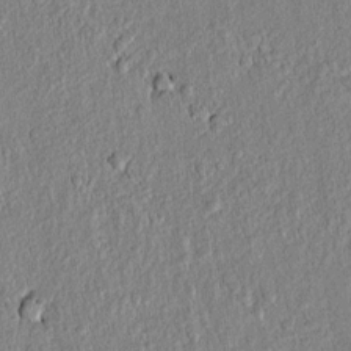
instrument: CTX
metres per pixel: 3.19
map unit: lAvf
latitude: 7.3104
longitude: 166.7085
